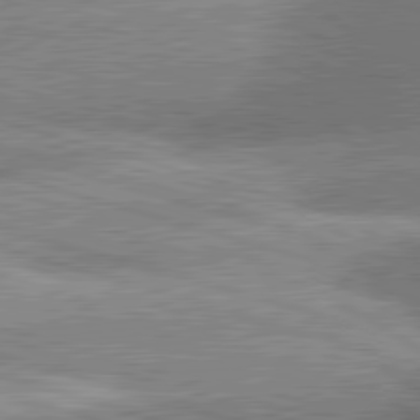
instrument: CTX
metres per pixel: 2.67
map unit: lApd
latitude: 81.1025
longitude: -162.0822
